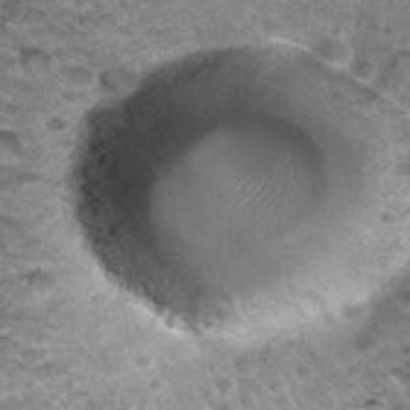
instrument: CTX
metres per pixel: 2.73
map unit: Hto
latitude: 35.9717
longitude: -48.3467
